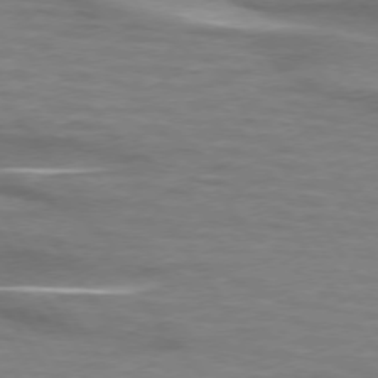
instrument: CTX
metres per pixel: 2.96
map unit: lApd
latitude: 74.1956
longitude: -51.3670
